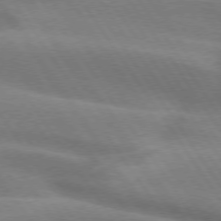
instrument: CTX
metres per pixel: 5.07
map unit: lApd
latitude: 74.7624
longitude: -63.4994
